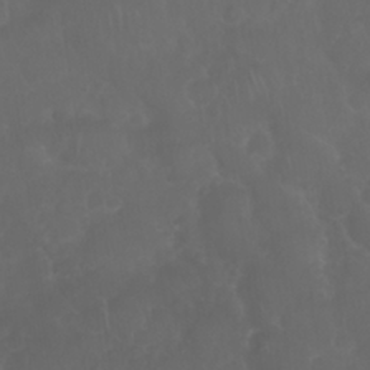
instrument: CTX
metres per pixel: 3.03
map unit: Nhu
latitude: 27.2726
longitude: -64.8380
